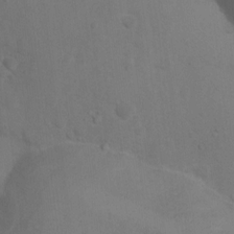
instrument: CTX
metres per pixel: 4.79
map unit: Nhu
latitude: 12.5924
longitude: -27.6316
